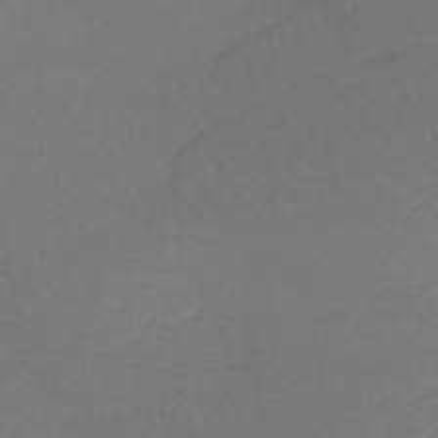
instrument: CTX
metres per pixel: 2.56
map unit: lHb
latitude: -42.7841
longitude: 68.3495
